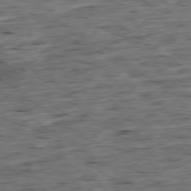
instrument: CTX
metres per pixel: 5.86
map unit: Ap
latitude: -79.2187
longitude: -89.9528
